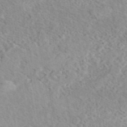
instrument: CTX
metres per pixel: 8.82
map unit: eAb
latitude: 44.6112
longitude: 115.5777
